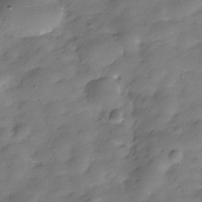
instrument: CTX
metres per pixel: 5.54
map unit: Hve
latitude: -30.5951
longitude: 90.5196
